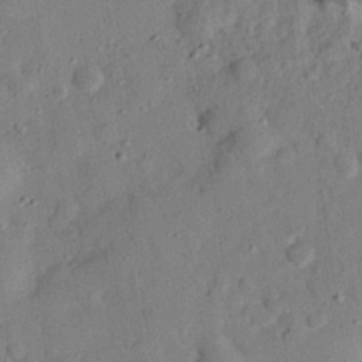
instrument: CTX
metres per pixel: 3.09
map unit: eHh
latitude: 27.4427
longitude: -76.2144
